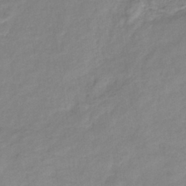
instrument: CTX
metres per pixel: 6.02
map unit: eHb
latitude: -37.8989
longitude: 75.5777
